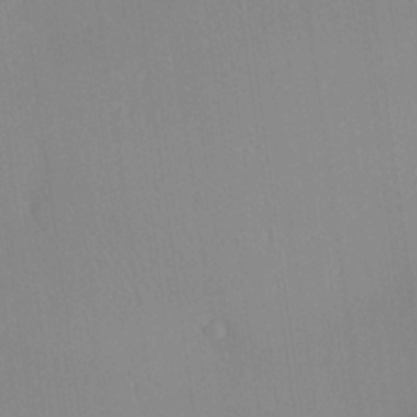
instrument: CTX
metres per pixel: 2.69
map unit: Aa
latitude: 25.7827
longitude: -137.4994
